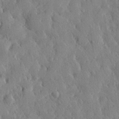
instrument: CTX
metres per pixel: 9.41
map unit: eHh
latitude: 29.6316
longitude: -77.4237
